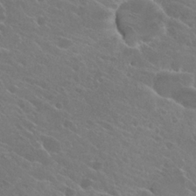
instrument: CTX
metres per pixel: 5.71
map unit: Hto
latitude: 24.7435
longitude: -39.4993
